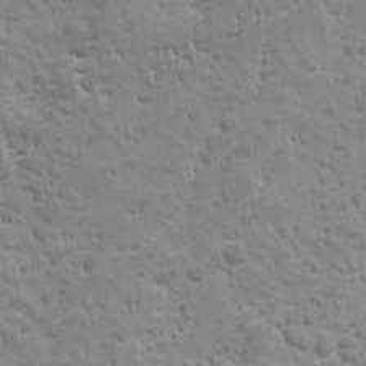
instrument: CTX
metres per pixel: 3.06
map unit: Ave
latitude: 10.4034
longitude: -104.5735
